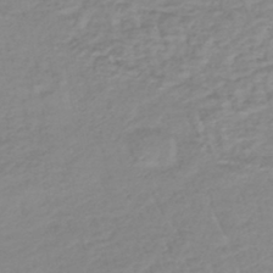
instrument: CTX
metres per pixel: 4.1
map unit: lHb
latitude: -40.2550
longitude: 72.0661
